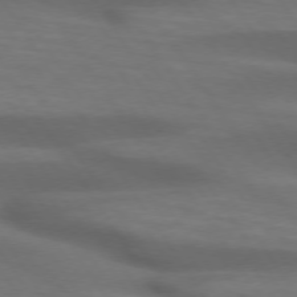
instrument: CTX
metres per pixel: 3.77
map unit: lApd
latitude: 73.9528
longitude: -52.3656
